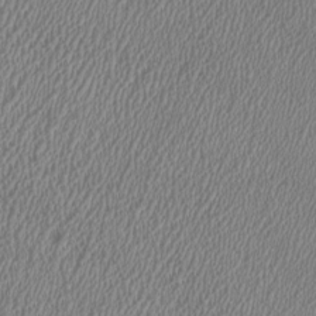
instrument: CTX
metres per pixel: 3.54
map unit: HNhu
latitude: 0.1011
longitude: -0.3845
